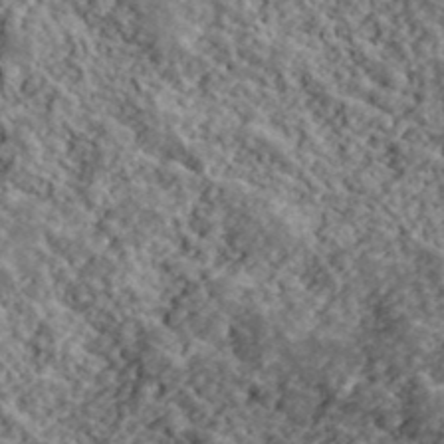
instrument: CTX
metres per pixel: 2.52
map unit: lHvf
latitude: 40.2144
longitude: -88.2901
